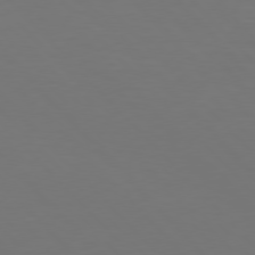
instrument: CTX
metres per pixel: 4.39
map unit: Hpe
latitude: 76.8002
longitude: -169.3293
